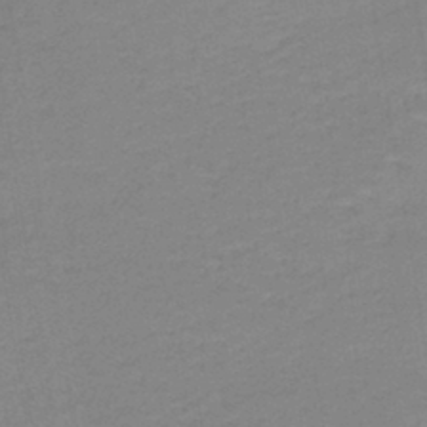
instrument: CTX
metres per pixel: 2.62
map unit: lHb
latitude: -41.6911
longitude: 59.7855
